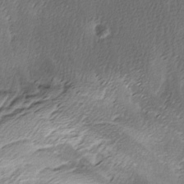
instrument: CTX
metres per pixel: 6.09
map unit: Ave
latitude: -7.7855
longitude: -122.8569
